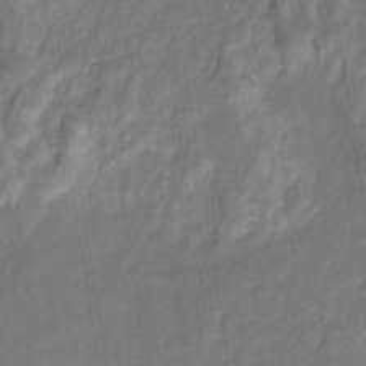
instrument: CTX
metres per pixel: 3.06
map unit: eHb
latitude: -30.1794
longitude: 71.5399
